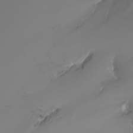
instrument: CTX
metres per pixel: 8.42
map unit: Nhu
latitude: -7.6722
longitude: -82.1577
